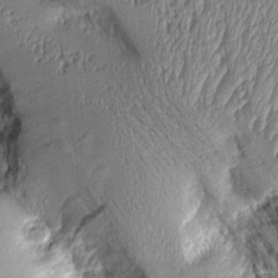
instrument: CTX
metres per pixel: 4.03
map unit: Aa
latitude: 9.1592
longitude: -128.7813
